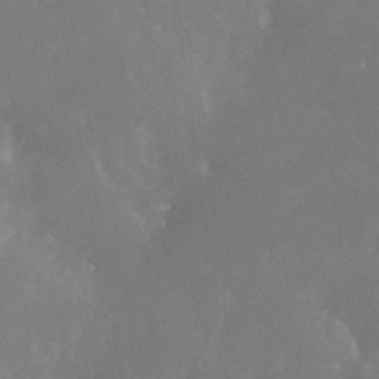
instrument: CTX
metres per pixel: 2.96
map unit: Nhe
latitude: -27.0486
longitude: -109.5371
